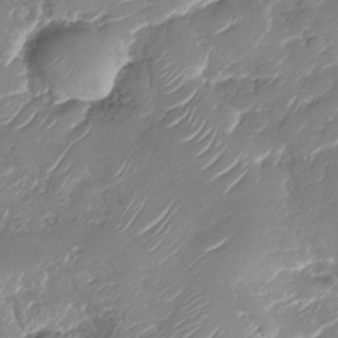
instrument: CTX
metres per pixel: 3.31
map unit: Nhu
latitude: -29.8422
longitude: -71.8961
